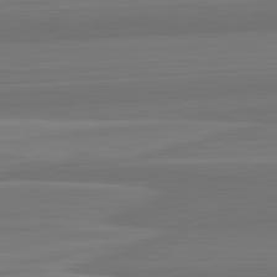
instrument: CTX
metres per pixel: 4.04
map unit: lApd
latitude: 82.7624
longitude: 168.5195
